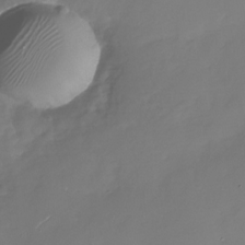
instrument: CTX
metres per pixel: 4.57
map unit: Nhu
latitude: -28.8786
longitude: -75.9528
